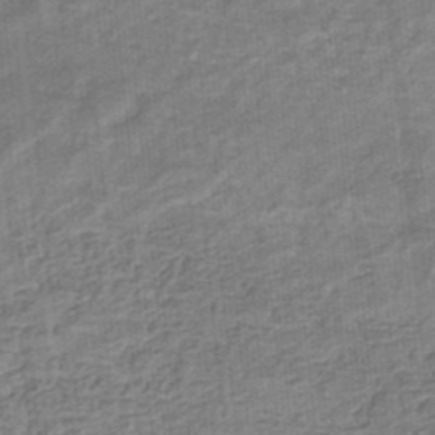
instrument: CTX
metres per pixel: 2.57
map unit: eHb
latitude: -34.7085
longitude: 79.4454
